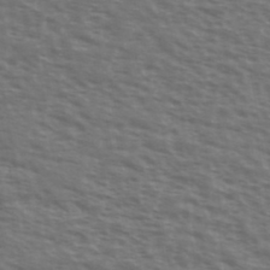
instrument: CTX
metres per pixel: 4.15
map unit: Ave
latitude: 38.8569
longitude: -111.4993
